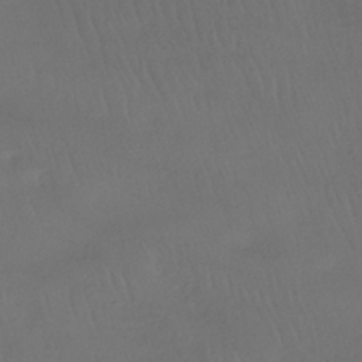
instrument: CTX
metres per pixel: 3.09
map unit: HNhu
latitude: -43.7477
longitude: 102.8975
